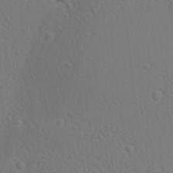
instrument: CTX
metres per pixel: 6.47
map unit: lAvf
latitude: -9.5021
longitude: -121.0081
